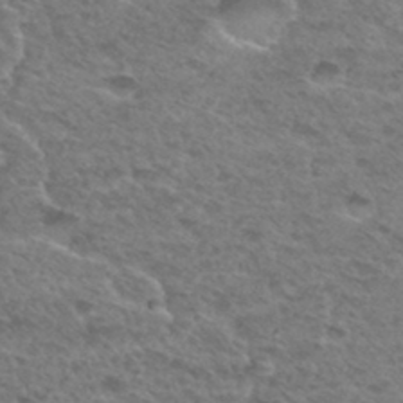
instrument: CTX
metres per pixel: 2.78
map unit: Hto
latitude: 33.0836
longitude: -49.0458
